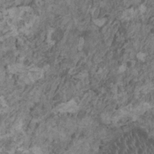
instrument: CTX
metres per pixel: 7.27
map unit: HNhu
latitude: 0.5356
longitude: 4.7274
